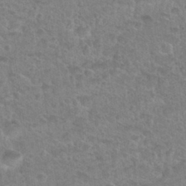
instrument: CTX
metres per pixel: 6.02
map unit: Nhu
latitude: 31.2915
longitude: -51.6316
